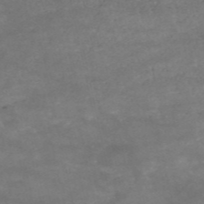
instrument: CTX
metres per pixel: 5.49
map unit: HNb
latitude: -53.9556
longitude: -41.3859
